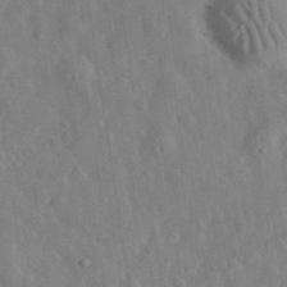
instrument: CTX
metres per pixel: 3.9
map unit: eHh
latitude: 32.3656
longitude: -74.1767
